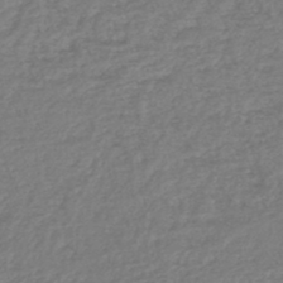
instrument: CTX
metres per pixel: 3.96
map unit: lHb
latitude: -45.8611
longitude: 60.2551
